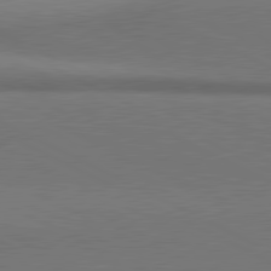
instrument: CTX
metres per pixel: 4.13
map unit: lApd
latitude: 81.1214
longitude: 154.3306
